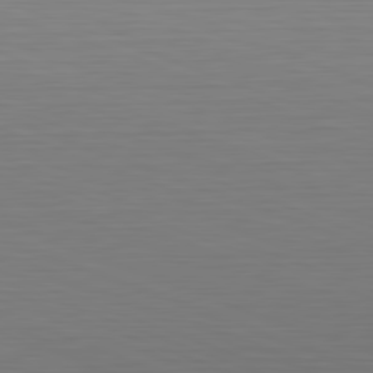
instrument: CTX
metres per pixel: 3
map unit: Hpe
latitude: -82.4251
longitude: 6.9352
